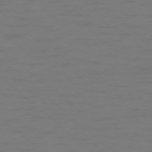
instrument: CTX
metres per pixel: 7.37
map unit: Hpe
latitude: -78.1794
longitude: -20.5924
